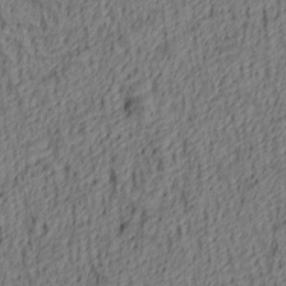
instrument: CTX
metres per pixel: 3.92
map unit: lAa
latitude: 4.7435
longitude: -114.5545
